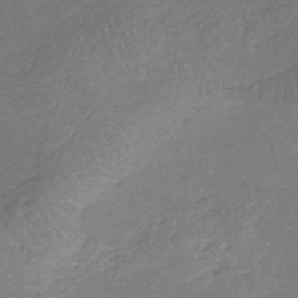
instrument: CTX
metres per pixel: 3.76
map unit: HNb
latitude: -35.0675
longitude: 55.5777
